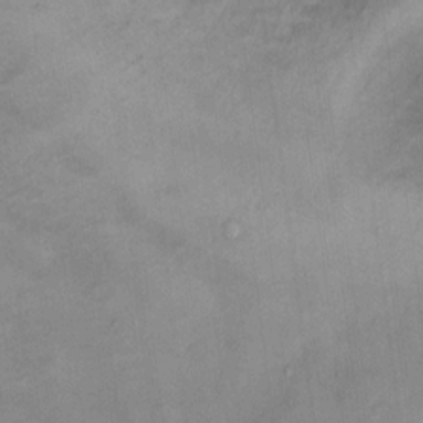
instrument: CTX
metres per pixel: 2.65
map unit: Ht
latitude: 10.9325
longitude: -40.4412
